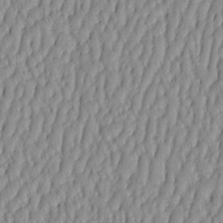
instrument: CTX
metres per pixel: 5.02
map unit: HNhu
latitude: -4.2550
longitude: 13.9367
